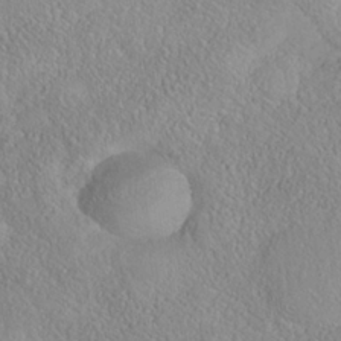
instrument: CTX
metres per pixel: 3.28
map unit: Nhe
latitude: -38.2740
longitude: 137.3887
